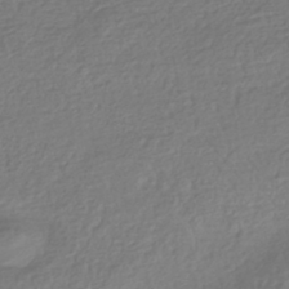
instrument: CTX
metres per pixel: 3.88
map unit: HNhu
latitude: -42.8219
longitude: 98.9353
